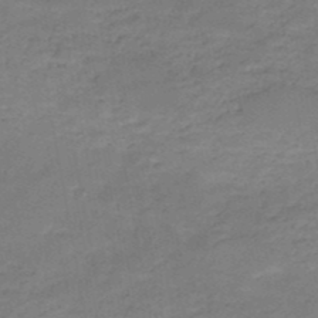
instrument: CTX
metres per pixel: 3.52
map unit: HNb
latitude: -49.5022
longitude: -39.6127
